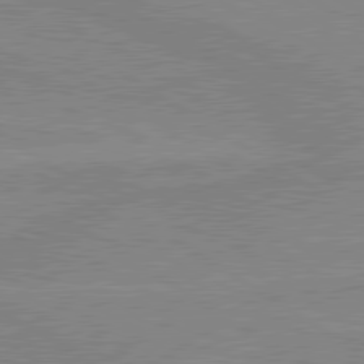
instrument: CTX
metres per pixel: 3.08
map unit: lApd
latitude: 80.0822
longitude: -175.2537
